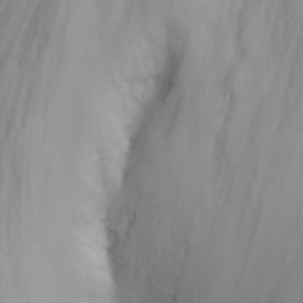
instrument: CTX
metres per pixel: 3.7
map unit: eHh
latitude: 25.4804
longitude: -63.7261
